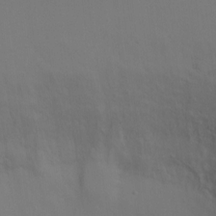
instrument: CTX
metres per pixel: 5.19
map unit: Ht
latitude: 2.4034
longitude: -34.4790
